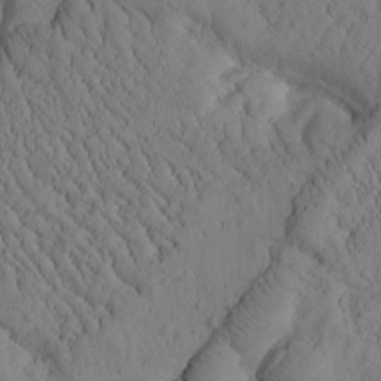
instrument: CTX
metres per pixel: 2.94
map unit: Htu
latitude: -1.3132
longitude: 173.9556
